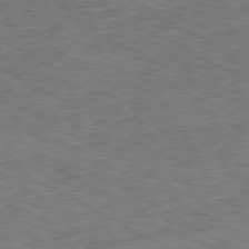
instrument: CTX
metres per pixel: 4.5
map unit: Ap
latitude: -80.6708
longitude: -73.3671
